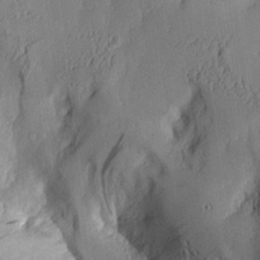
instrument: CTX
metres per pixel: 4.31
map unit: Aa
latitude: 9.4615
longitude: -127.4427
